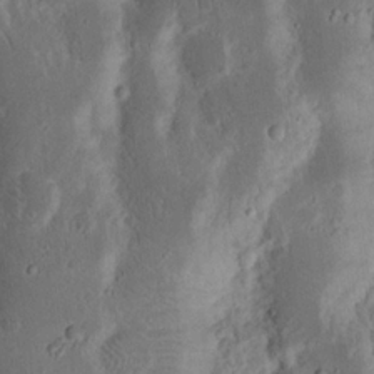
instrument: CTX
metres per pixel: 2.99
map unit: Nhu
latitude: 16.5357
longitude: -74.2900
